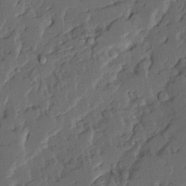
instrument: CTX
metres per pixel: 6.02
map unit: Ave
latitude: 14.8380
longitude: -136.8569
